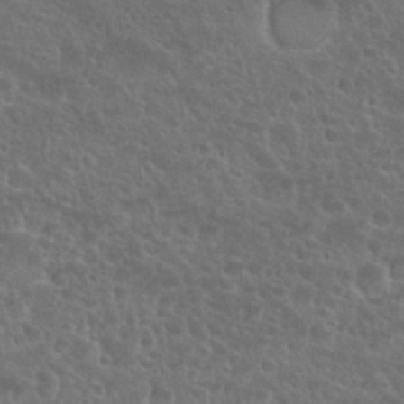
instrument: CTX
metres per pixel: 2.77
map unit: Nhu
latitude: 26.5924
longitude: -51.2537
